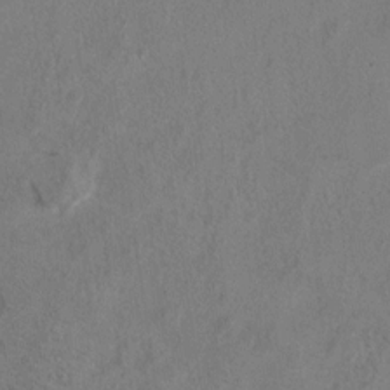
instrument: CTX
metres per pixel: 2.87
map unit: Ht
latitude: 10.1011
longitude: -32.1011
